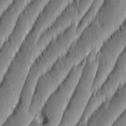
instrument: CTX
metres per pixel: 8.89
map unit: Aa
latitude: 7.9528
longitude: -130.4790
